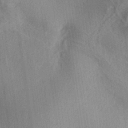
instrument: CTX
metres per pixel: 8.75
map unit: Aa
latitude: 29.2348
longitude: -136.5546
